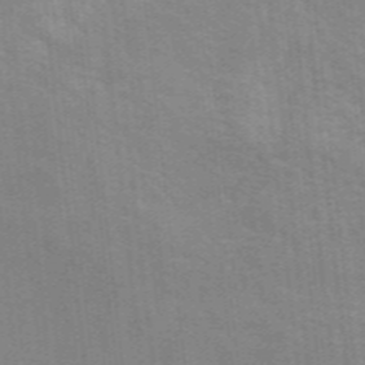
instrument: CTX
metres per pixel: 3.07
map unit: eAb
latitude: 49.1592
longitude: 119.3510
